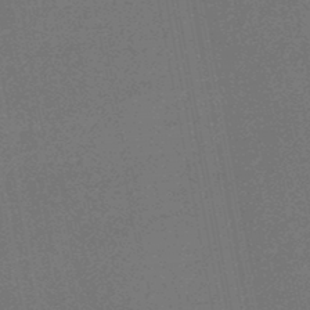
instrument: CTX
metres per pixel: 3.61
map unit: HNhu
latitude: -47.8611
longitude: 98.9730
